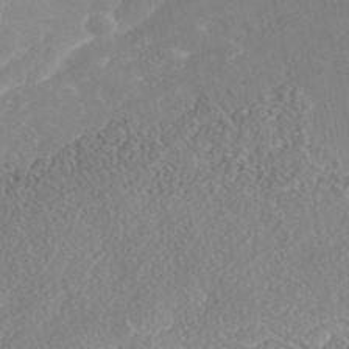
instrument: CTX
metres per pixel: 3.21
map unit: Nhe
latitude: -41.8044
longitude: -110.8380
